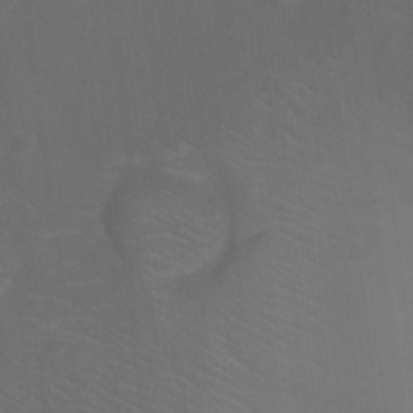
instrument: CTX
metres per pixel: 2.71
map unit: Ht
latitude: -9.8422
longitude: -35.3292
